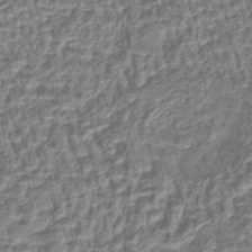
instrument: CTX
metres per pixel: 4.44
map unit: lHb
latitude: -42.2739
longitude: 64.9542
